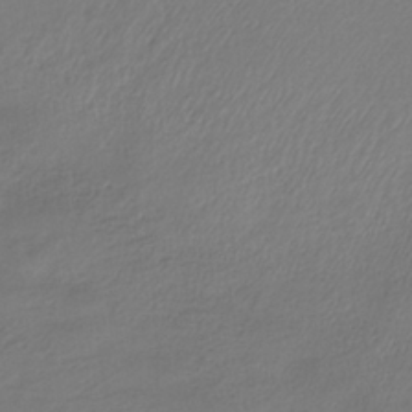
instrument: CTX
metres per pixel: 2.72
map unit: lHb
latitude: -38.5574
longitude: 70.2362
